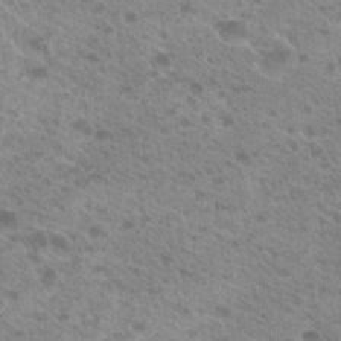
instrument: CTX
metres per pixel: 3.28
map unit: Hto
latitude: 21.8395
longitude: -37.8395
